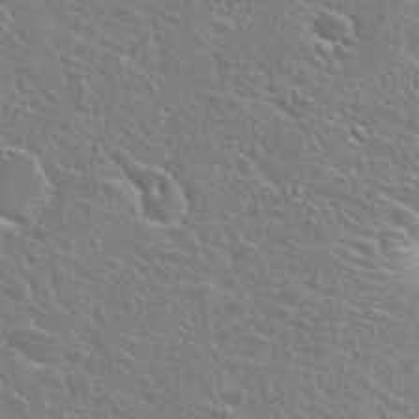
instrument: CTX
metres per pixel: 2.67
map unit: Hto
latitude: 25.4615
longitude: -46.7247
